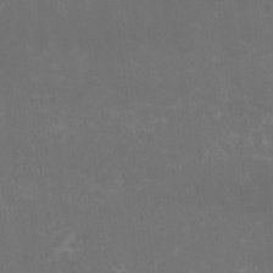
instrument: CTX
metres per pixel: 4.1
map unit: HNhu
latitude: 0.4223
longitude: -2.1011
